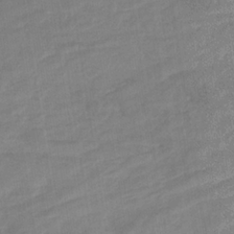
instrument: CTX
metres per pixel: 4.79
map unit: eHb
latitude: -33.8612
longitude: 72.8975
